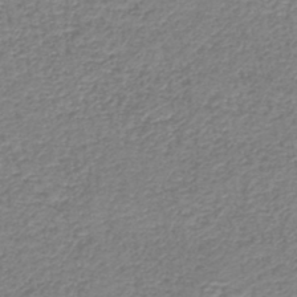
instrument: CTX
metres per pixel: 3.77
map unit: HNb
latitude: -41.4454
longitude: 49.8989
